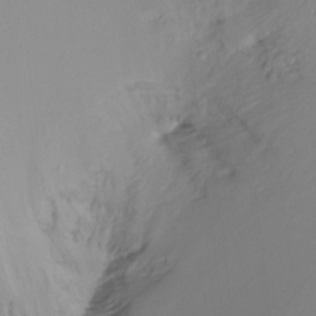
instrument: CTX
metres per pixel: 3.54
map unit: Ht
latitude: -14.8597
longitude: -48.8947
